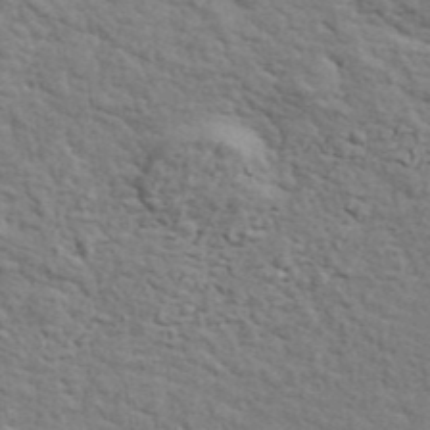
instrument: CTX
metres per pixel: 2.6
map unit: ANa
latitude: 41.4615
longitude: 29.6155
